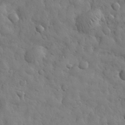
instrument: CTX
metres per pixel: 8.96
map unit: eHh
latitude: 31.6505
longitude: -69.3671
